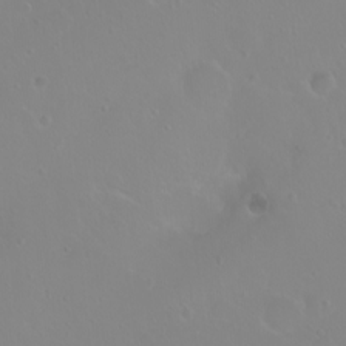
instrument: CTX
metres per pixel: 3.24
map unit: eHh
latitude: 1.4237
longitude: -54.9136
